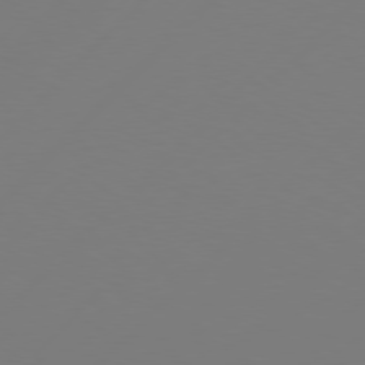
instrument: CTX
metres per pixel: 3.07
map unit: Hpe
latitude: 76.7057
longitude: -127.4804
